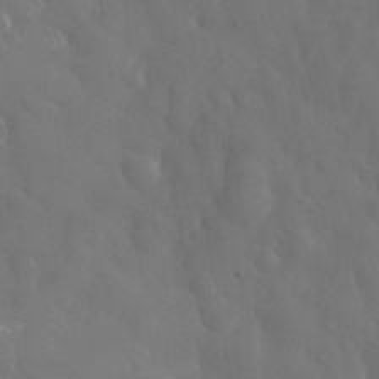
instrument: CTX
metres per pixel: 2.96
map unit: eHh
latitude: 33.7261
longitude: -57.9717
